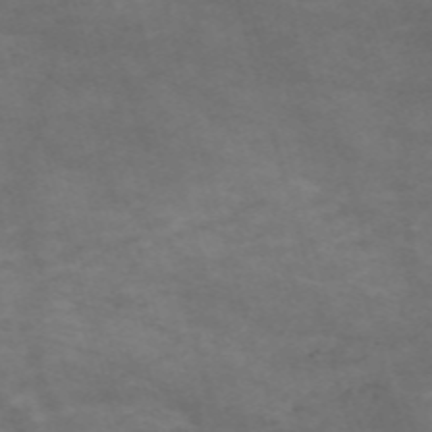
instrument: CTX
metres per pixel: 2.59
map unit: Nve
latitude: -59.6154
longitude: 59.1431
